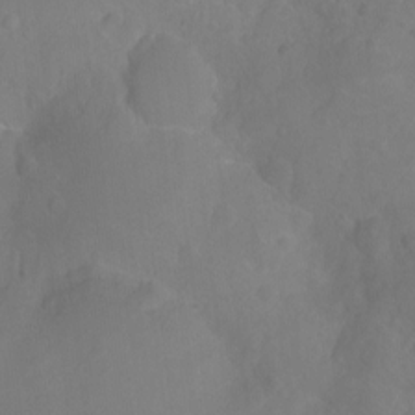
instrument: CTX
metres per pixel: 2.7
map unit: Ht
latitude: -3.1431
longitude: -25.1214
